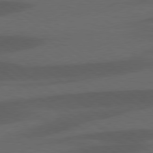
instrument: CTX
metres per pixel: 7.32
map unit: lApd
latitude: 78.1956
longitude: -55.8961
